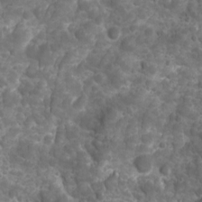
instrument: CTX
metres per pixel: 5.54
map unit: Ave
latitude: 16.5168
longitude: -133.1970
